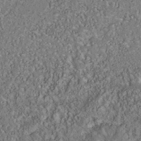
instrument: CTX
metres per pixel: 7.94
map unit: Nhu
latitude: -41.0675
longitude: -83.9906
